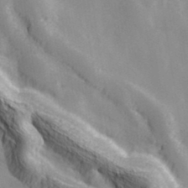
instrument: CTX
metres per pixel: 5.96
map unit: Hve
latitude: 33.1025
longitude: 149.5966
